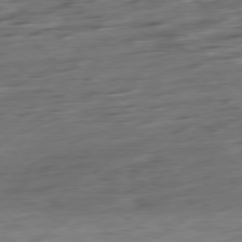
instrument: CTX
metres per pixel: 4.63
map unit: Ap
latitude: -79.1053
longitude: -58.0444
